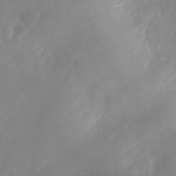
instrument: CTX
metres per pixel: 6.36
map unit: Nhu
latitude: -24.8975
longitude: -70.9325
